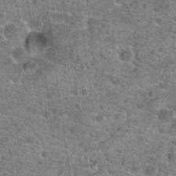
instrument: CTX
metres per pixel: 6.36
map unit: Hto
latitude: 19.8394
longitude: -42.6680
